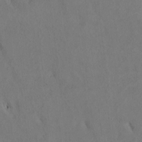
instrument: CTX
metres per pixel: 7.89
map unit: Htu
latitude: 2.5545
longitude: 147.8422
